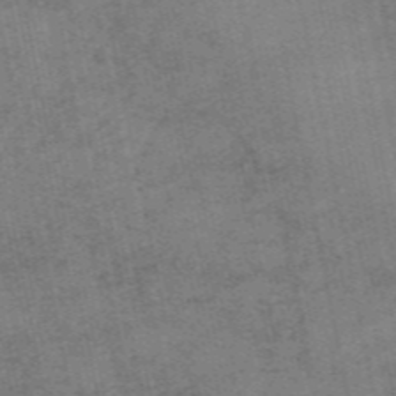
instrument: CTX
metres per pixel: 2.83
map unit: HNb
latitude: -55.9556
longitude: -46.2523
